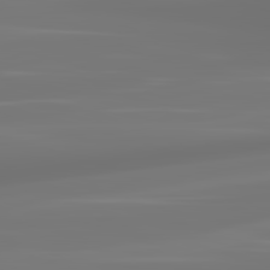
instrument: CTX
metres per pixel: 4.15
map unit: lApd
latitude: 83.4237
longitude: -130.4979
